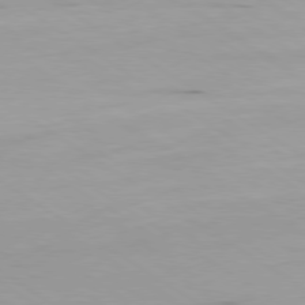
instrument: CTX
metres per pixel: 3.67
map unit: Ap
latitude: -80.0661
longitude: -62.6302
